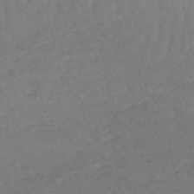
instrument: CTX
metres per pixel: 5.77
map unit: lHb
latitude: -50.1228
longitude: 75.7478
